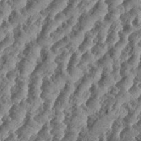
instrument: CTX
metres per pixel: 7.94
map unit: eHh
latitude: 34.9513
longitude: -136.7247
